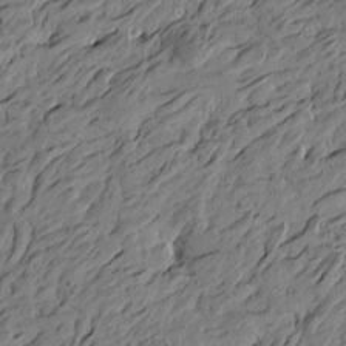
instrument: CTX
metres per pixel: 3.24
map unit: Htu
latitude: -3.7477
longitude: -179.5371
